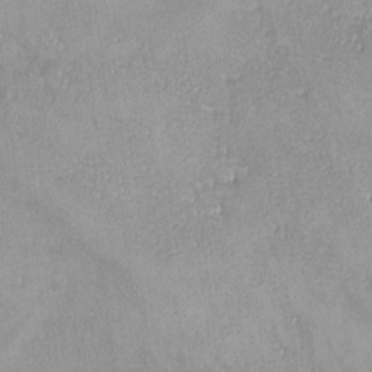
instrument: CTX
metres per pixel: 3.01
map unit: lHvf
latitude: -13.9556
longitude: -103.8394
